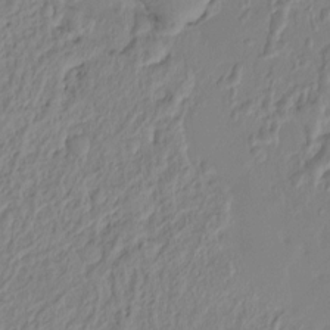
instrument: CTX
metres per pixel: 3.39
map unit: Hto
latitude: -8.5007
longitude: -43.6505
